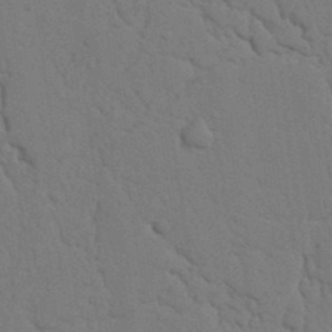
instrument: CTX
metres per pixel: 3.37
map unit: Nhu
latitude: 19.5371
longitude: -76.5734
